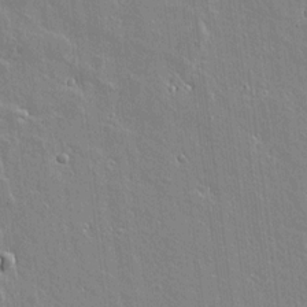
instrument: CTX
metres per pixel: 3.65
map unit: lAvf
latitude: 16.5735
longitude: -127.8206
